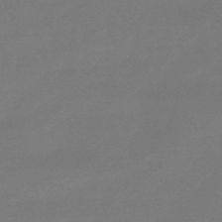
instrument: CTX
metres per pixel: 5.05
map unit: eHb
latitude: -49.7667
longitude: 78.0472
